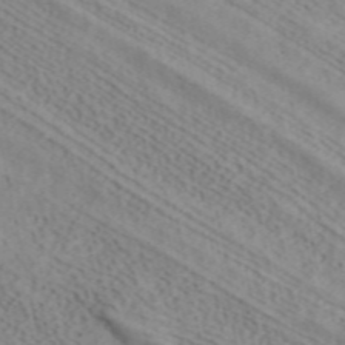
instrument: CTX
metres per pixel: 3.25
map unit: ANa
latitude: 41.2159
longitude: 34.3117
